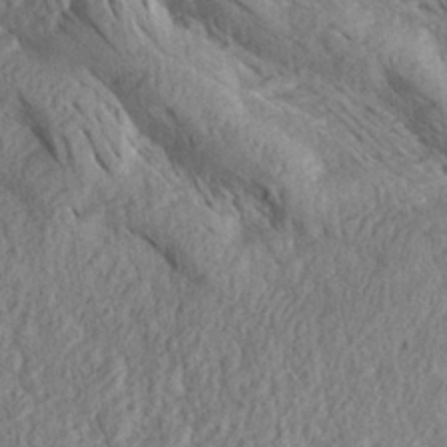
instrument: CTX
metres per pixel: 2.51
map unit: Aa
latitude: 27.4804
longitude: -144.1011
